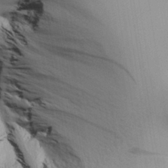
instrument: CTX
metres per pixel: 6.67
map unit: Aa
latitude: 26.4412
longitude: -143.1781
